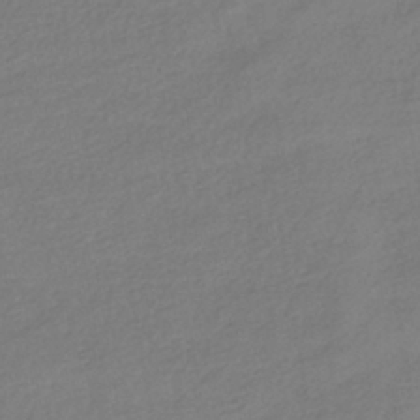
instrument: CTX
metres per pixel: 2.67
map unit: HNhu
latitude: -41.4832
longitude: 97.1053
